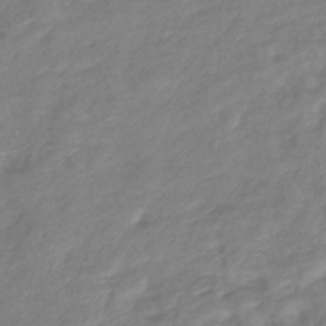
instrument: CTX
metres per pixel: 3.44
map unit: eHb
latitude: -41.2565
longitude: 81.8045
